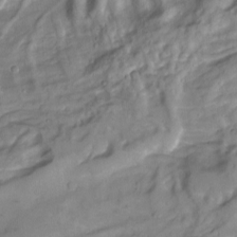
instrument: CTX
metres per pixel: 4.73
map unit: Nhu
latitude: -6.8219
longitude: -45.0080
